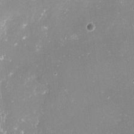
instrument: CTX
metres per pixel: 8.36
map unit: Nve
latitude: -17.7289
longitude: -59.5749
